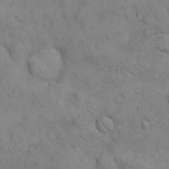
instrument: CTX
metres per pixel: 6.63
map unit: eHh
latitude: -8.9164
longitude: -68.5734
